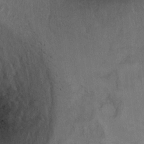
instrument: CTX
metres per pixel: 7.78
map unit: Ht
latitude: 6.6301
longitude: -30.3468
